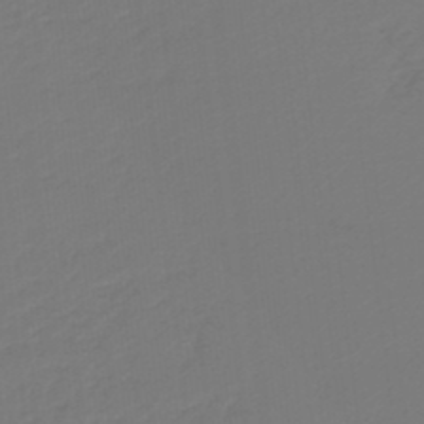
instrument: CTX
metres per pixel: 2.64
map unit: lHb
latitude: -47.2943
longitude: 65.6533
